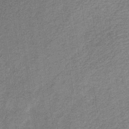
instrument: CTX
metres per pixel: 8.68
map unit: HNb
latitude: -33.6344
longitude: 54.1417
